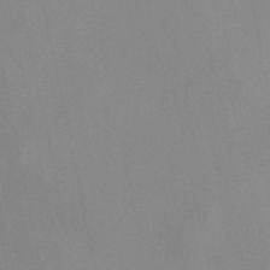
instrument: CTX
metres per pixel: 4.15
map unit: eAb
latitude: 47.1404
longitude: 113.0676
